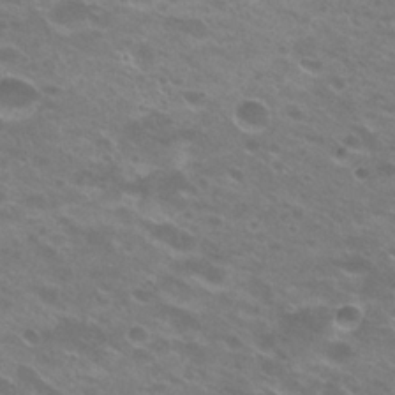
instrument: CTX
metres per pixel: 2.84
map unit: Hto
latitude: 23.7638
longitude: -37.0081
